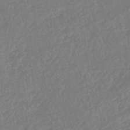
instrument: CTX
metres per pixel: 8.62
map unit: eHb
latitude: -46.1417
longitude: 83.9367
